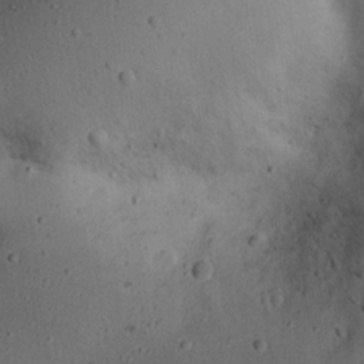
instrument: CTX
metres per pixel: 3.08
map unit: eHh
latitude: 23.6883
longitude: -70.4790
